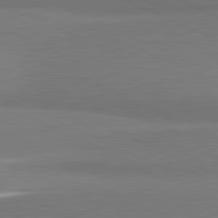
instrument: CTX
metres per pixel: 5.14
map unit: lApd
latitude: 81.4993
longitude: 156.2739
